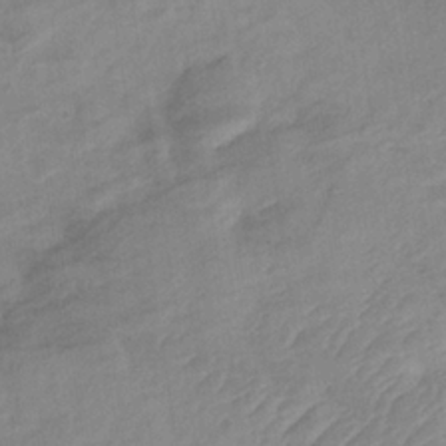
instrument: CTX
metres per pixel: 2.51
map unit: lHb
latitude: -33.8989
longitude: 71.8800
